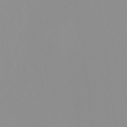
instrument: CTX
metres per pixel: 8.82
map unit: HNhu
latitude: -0.5196
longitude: -6.3089
